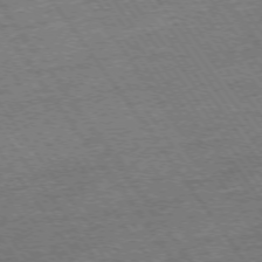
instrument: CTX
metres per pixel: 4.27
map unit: Ap
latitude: -74.8597
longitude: -89.1404
